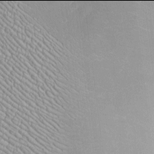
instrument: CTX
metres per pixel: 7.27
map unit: Htu
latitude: -6.0094
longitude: 158.2739
